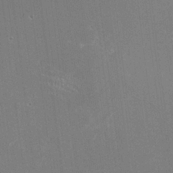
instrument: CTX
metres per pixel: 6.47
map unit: HNhu
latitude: -0.1228
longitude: -2.0633
